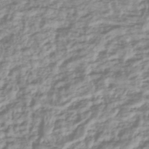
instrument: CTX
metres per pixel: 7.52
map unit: lHb
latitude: -44.9164
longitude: 75.8045
